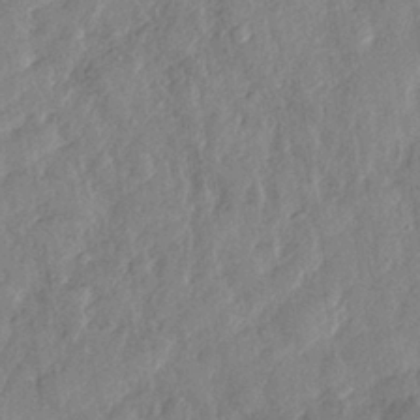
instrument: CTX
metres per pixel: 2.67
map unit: Nhe
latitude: -36.0283
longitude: -177.1403
